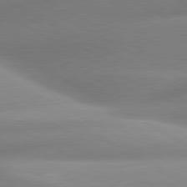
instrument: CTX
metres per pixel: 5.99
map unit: lApd
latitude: 80.3845
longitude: -158.3467
